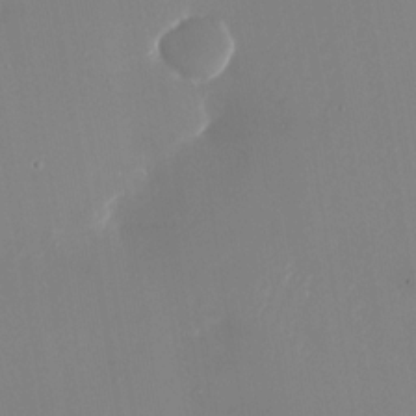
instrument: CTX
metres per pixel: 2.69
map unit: Nhu
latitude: -24.6329
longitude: -72.9514
